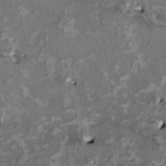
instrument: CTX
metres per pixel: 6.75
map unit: HNhu
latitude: 2.4601
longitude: -4.3656
